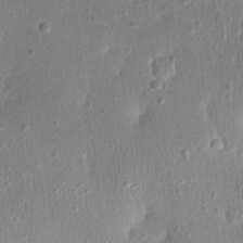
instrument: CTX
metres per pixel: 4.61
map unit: eHh
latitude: 23.2159
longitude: -67.7449
